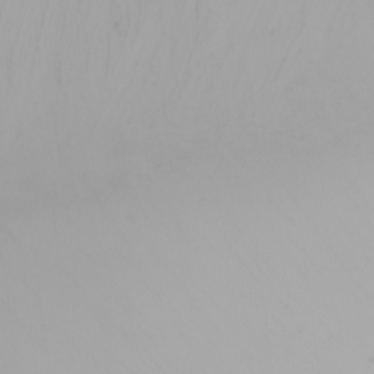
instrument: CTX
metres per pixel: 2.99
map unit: Nhu
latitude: -4.5384
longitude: -84.1956
